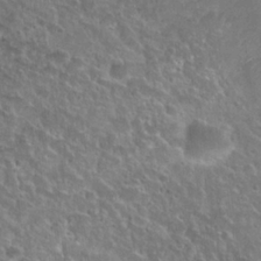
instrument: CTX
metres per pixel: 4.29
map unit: Nhu
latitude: 25.3859
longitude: -51.0080
